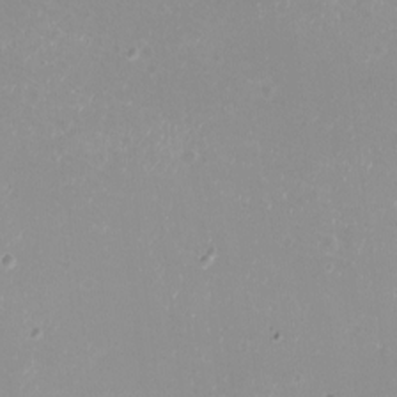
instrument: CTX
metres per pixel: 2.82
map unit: eHh
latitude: -12.1417
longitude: -61.6316
